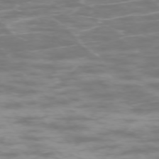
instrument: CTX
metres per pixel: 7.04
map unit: Ap
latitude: -74.7841
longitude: -77.2537
